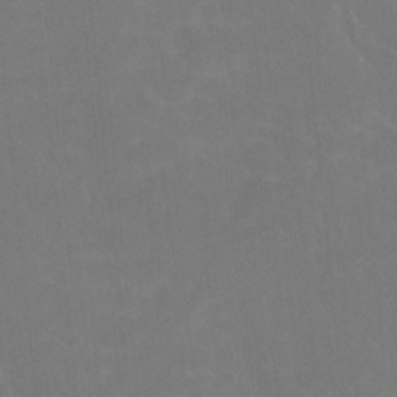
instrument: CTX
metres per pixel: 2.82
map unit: Htu
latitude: -12.2929
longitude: -73.6505
